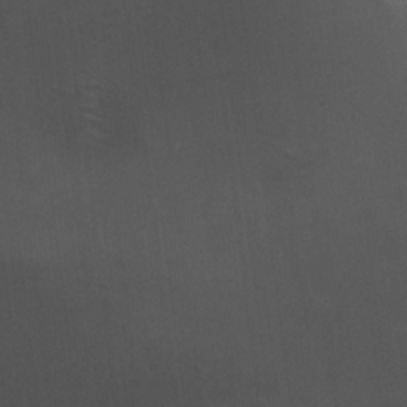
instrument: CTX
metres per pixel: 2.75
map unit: HNhu
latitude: 5.5182
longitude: 8.6518
